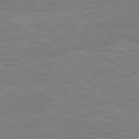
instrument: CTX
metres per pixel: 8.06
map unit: Ap
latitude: -81.1620
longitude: -75.7072
